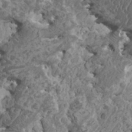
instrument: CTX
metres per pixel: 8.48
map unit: HNhu
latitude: 0.1388
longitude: 5.5210
